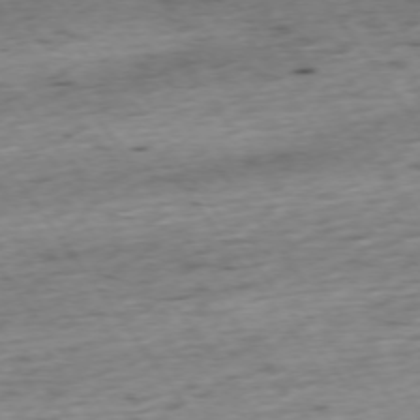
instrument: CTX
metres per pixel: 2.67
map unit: Ap
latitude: -74.2929
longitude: -73.5938
